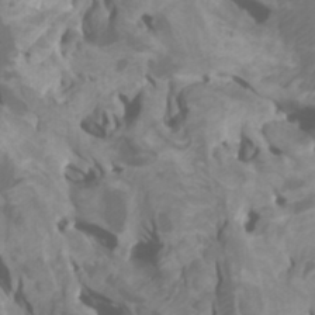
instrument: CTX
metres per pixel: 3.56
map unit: Htu
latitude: -6.2739
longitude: -76.5734
